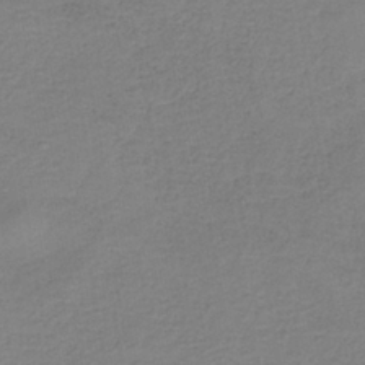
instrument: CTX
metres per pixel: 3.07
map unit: HNb
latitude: -35.2943
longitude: 52.5573
